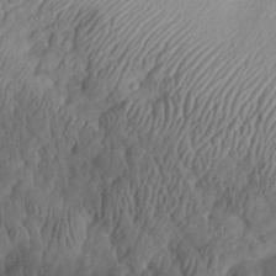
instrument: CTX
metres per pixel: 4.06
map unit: eHh
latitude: 30.5735
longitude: -72.7813
